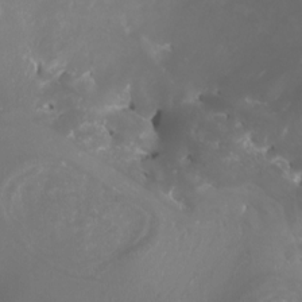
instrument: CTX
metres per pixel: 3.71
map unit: Nhu
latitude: -8.1795
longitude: -94.4601
